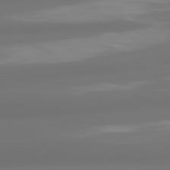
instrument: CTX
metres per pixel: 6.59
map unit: lApd
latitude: 81.1970
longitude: -164.6113
